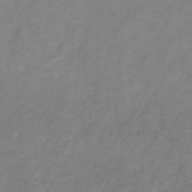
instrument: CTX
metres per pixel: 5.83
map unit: lHb
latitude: -37.5210
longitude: 72.6707
